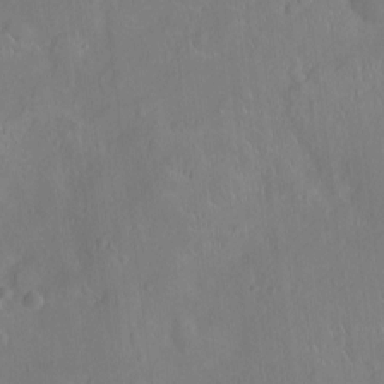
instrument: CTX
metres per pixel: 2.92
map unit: Ht
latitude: -9.6722
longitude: -22.7813
